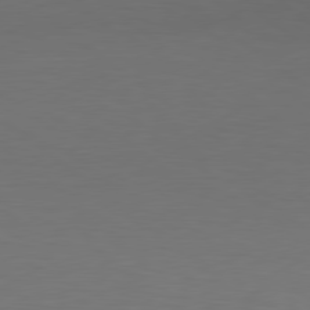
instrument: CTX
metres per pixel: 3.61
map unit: Hpe
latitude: 78.8758
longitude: -150.1766
